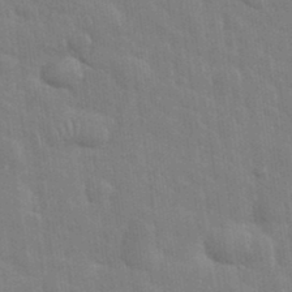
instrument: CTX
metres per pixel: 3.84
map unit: eHh
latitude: 35.3292
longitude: -61.1214
